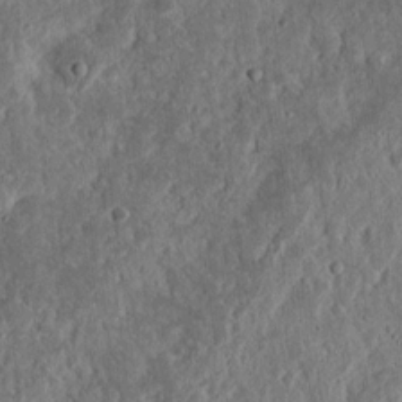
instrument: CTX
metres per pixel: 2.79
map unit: Nhu
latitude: 14.6113
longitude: -74.1767
